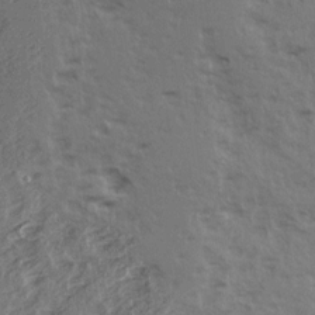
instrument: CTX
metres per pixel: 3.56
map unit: Ave
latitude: 15.2537
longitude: -104.0255
